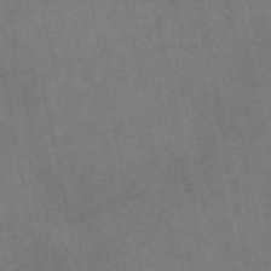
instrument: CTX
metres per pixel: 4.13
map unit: eAb
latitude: 47.2915
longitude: 127.2753
